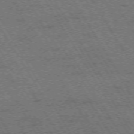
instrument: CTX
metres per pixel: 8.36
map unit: Hpe
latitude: -73.7100
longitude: 3.4454
